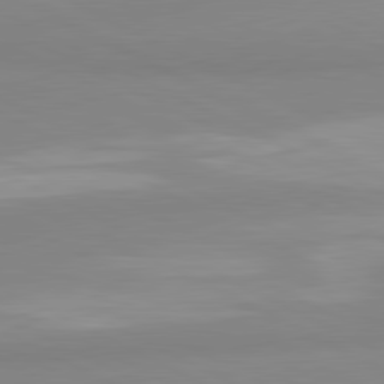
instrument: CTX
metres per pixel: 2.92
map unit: lApd
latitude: 81.2726
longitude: 179.6533
